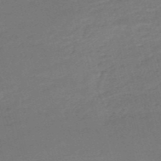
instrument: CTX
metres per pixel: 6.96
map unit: HNb
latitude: -51.1242
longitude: -41.6127
